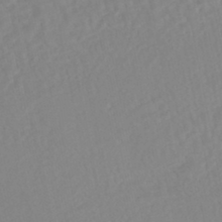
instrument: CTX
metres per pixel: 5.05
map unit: HNhu
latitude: -45.9556
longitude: 107.2187
